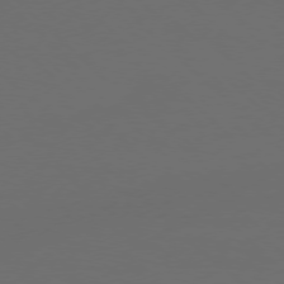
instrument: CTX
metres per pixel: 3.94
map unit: Ap
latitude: -77.7667
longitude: -67.9717
